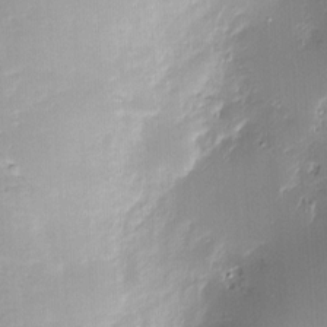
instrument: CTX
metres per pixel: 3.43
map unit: Nve
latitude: -7.4265
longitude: 175.2187
